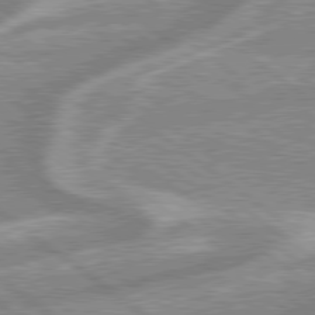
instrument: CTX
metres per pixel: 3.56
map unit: lApd
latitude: 79.2915
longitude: -168.6491
